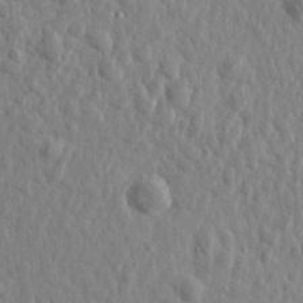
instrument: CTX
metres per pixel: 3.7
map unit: Htu
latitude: 1.6127
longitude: -178.9514
